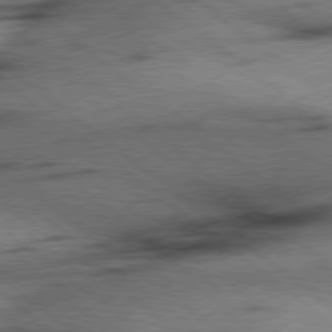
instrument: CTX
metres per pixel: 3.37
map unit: Hpe
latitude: 78.2901
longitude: -154.6679
